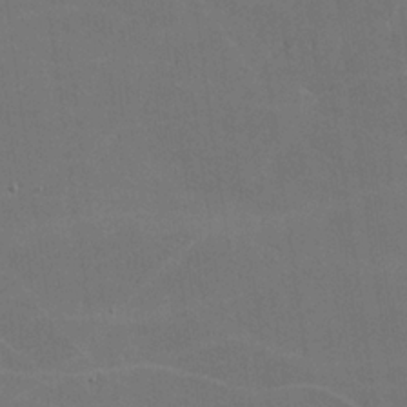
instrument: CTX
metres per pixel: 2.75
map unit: lHvf
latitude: -9.4643
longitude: -102.4034
